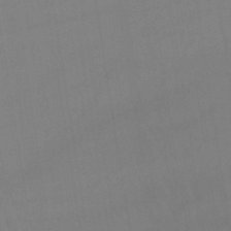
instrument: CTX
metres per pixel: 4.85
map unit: lHb
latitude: -44.1228
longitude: 76.8408
